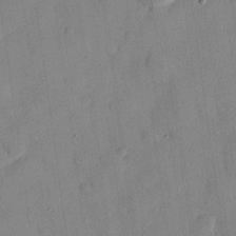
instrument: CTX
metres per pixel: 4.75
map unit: eHh
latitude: 26.6491
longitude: -75.8772
